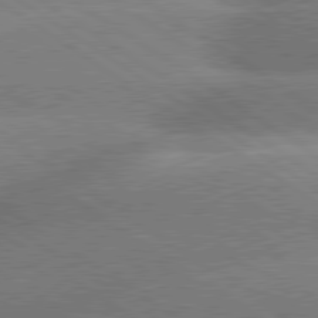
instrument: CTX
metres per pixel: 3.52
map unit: lApd
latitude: 80.0633
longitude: -153.7828
